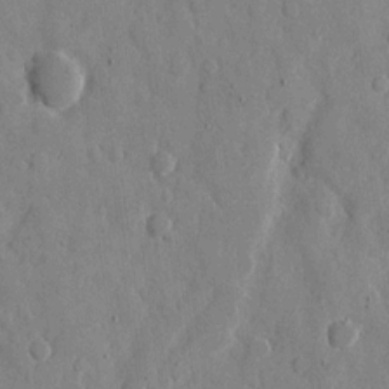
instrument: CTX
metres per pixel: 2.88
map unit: eHh
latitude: 10.1389
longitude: -67.4804
